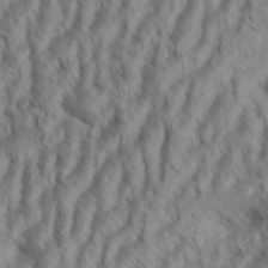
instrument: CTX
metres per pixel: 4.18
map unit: Aa
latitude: 34.2144
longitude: -137.6127
